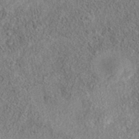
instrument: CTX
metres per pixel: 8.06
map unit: eAb
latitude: 35.8583
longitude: 106.9731
